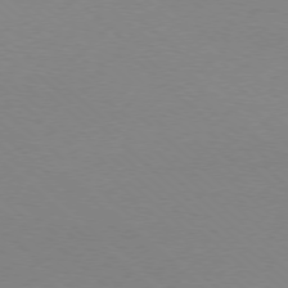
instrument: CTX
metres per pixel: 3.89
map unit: Ap
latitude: -78.2361
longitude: -90.7435
